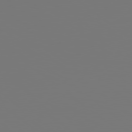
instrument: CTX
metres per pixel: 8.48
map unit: Hpe
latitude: 79.0081
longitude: 176.9731
